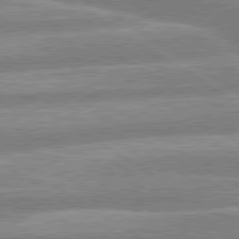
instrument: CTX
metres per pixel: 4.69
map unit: lApd
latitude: 80.1200
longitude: -164.8569
